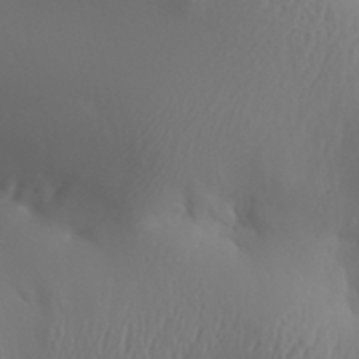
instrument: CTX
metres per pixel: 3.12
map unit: Aa
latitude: 32.1200
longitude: -141.9717
